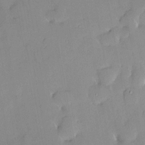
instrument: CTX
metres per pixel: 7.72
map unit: HNhu
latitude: 4.6113
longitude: 14.3873
